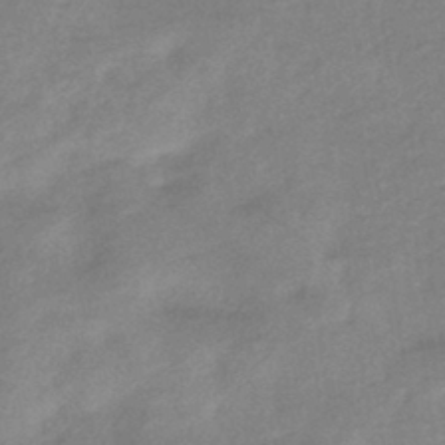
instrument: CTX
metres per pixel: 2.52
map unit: eHb
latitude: -41.0297
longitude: 83.4643
